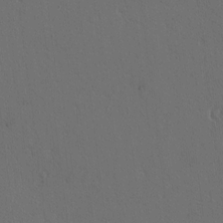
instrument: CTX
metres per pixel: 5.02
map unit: lAvf
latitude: 8.0822
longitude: 168.5384
